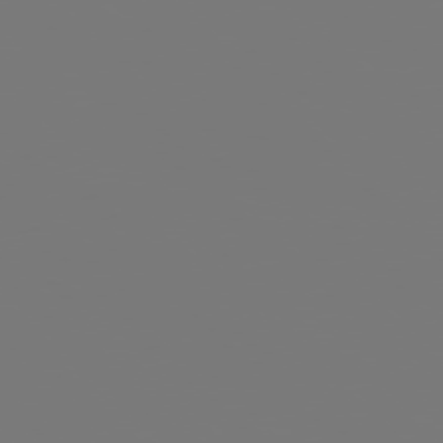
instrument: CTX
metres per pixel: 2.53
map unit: Hpe
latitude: 77.2537
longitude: -136.7435
